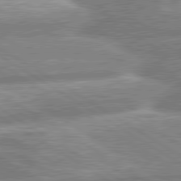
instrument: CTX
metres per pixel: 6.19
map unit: lApd
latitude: 80.3467
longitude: -164.7624
